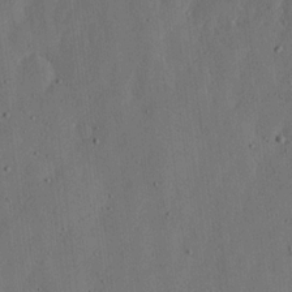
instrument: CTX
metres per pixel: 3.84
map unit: lHvf
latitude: 19.3670
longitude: -114.9891
